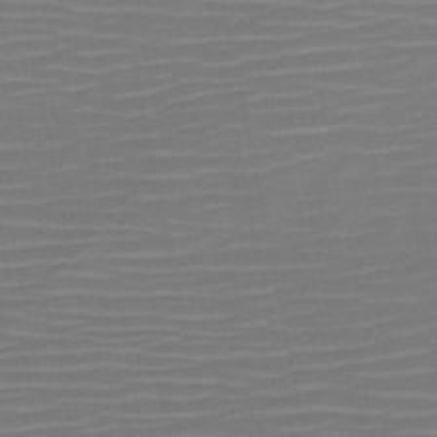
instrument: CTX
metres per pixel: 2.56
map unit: HNb
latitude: -51.1242
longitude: -46.9514
